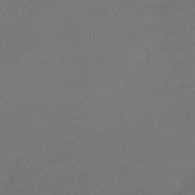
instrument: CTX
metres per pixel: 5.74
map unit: HNhu
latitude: -42.2739
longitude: 95.3320
